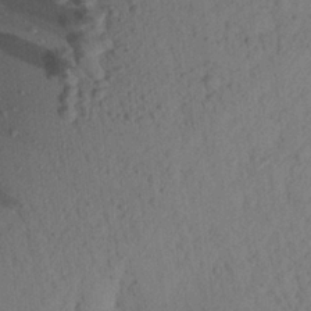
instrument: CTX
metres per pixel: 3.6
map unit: Aa
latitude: 22.3278
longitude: -147.8206
